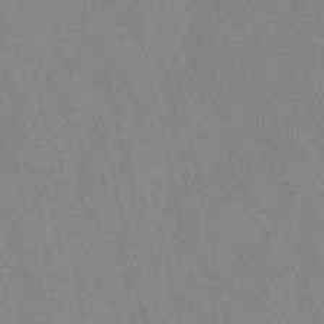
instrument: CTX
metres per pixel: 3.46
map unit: eAb
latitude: 47.2726
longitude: 112.8030
